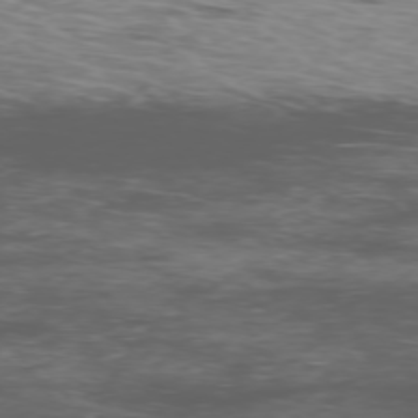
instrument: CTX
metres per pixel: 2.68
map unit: Ap
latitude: -76.9920
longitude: -69.1025
